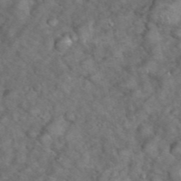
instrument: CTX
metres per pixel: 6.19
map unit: eHh
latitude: 39.0836
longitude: -56.8002
